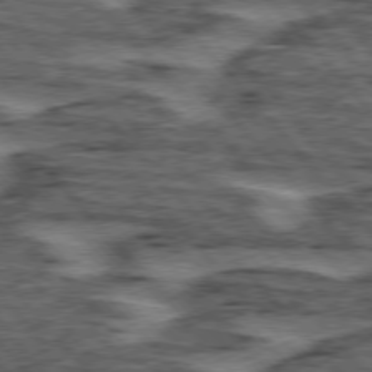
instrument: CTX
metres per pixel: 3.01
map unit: lApd
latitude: 75.9717
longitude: -76.9702
